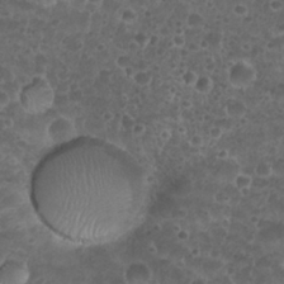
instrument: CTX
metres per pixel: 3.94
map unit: Nhu
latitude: 26.6491
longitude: -52.3656
